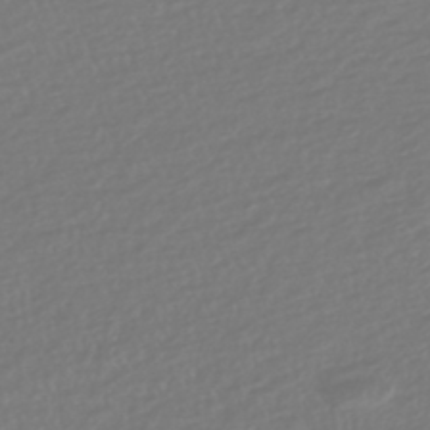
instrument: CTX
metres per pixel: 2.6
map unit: HNhu
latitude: -45.5966
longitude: 100.8974
